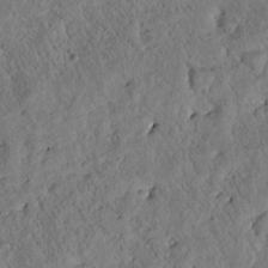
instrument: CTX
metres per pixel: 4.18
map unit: Htu
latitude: -0.0661
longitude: 175.6154
